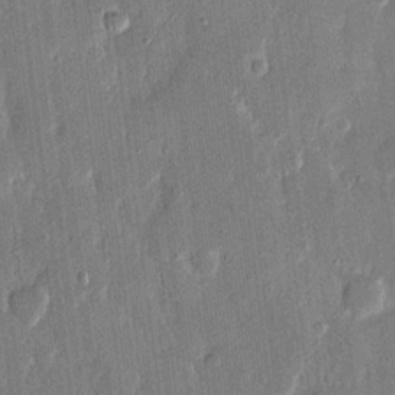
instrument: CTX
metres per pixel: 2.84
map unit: eHh
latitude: 14.2901
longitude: -70.5357
